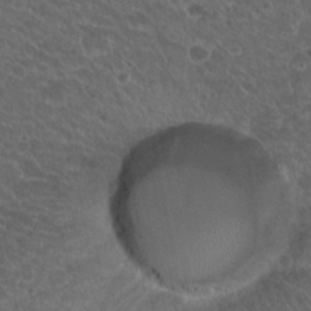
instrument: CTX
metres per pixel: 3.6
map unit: Hto
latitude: 19.8205
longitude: -34.4979
